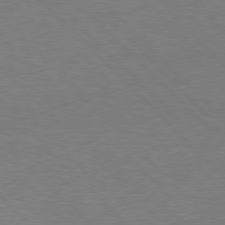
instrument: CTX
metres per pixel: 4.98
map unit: Hpe
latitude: 76.9324
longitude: -156.2144
